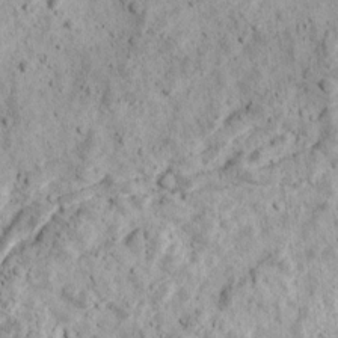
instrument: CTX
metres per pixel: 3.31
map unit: Ave
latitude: 17.8961
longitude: -134.3278
